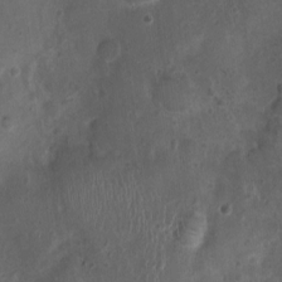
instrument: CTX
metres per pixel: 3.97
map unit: Nhu
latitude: 1.5938
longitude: -14.8002
